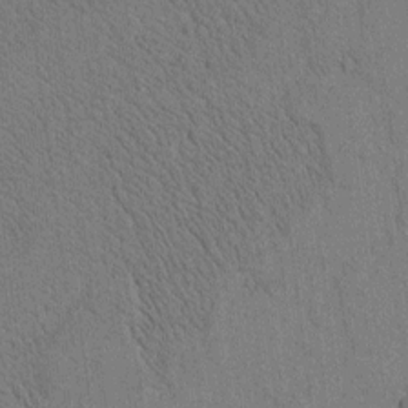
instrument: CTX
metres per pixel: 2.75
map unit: Htu
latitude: 1.0269
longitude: 174.4440
